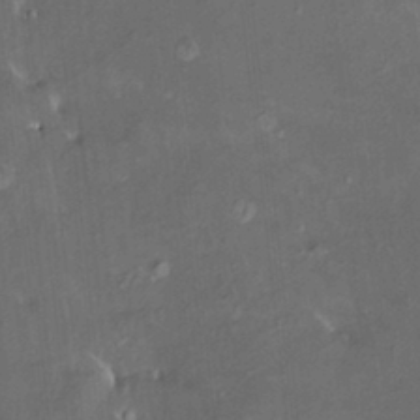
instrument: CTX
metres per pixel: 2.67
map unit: HNhu
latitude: 4.7435
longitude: 14.1039
